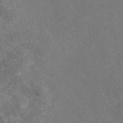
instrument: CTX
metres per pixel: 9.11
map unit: eAb
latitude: 47.3104
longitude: 110.7274
